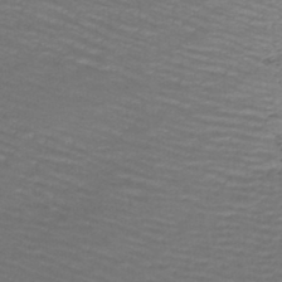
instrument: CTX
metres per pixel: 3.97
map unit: lHb
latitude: -42.7652
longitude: 58.1983
